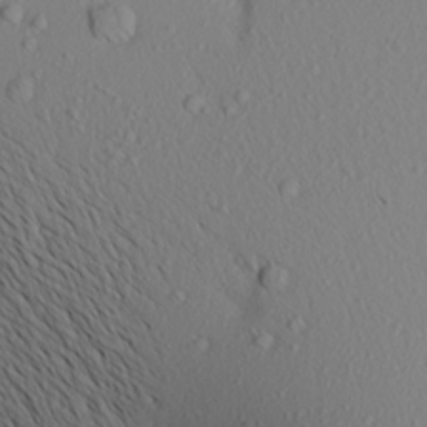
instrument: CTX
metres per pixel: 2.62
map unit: Aa
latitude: 21.0081
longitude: -146.6491
